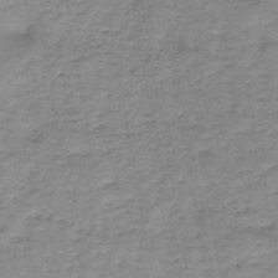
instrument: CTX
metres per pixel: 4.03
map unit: HNb
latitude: -46.4818
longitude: -37.4805
